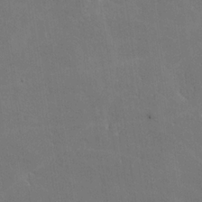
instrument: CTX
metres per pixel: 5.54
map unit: lHvf
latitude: -9.5777
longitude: -102.4790
